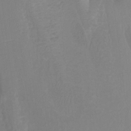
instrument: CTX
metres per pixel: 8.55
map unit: Ht
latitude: -1.5211
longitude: -18.0822
